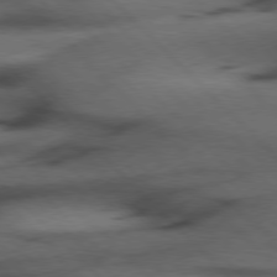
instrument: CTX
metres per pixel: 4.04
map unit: Hpe
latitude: 77.0080
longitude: -154.9325
